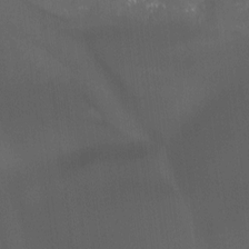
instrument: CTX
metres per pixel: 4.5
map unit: Htu
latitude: -6.9352
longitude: -49.1970
